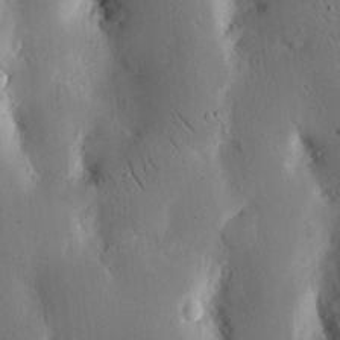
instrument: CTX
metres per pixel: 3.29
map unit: Nhu
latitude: 15.6883
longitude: -77.7071
